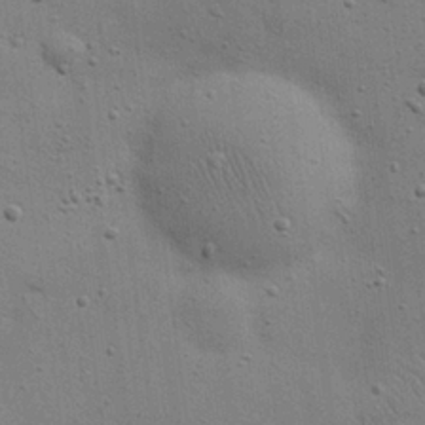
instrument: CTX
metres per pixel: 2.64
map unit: eHh
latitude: 24.6301
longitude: -69.4238
